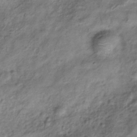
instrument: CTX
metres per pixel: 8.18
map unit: Hve
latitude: -32.6141
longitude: 89.3132
